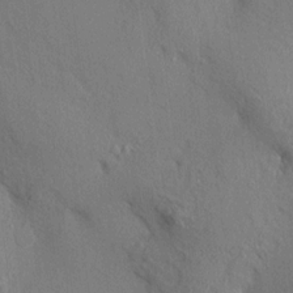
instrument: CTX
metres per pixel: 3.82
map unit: HNhu
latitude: 13.5560
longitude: 10.1039
